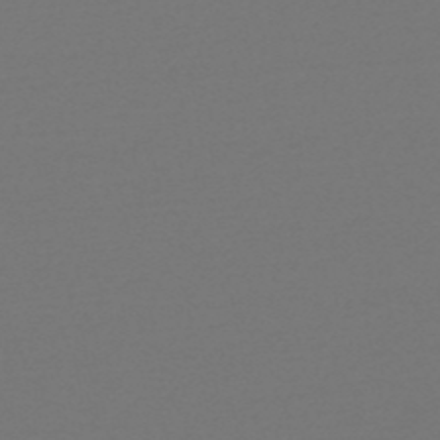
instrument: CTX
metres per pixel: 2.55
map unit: HNb
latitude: -51.6911
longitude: -43.6883
